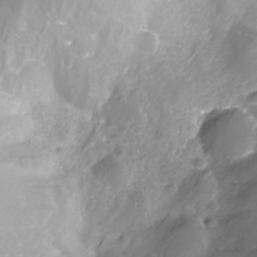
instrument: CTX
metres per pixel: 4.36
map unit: Nhe
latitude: -32.5196
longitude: -91.8772
